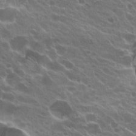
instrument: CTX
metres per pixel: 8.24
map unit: Hto
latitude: 22.3845
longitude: -38.1578
